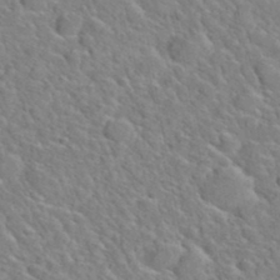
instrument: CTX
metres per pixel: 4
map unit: Hto
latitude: 35.8772
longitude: -49.2159
